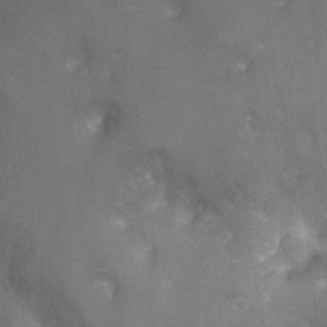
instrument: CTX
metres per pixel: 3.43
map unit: Nhu
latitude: -10.6141
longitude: -36.2145
